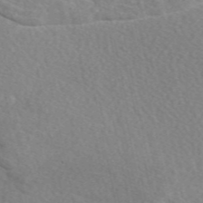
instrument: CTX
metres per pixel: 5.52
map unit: eAb
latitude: 49.1214
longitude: 117.3887
